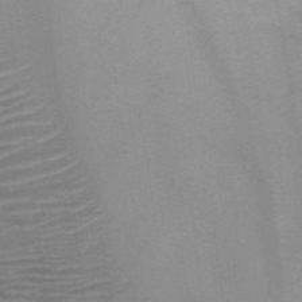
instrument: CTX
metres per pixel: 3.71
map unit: HNb
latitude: -47.0108
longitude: -46.0633
